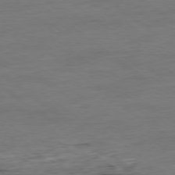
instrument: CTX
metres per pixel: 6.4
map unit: Ap
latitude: -79.2565
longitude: -89.3671
